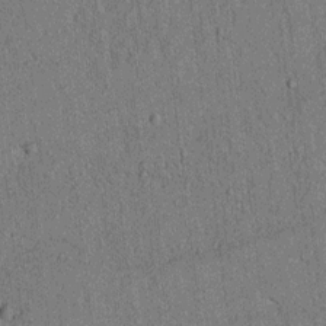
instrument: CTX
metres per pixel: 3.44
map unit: lAvf
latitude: 4.7435
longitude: 169.4265
